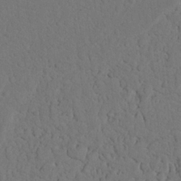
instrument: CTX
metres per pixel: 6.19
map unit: Nhu
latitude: 21.8961
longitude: -74.9892
